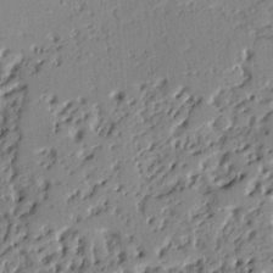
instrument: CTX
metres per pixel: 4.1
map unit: Ht
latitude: 10.2901
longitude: -78.1200
